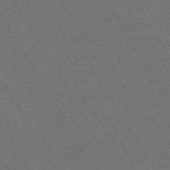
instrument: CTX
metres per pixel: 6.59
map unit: Ap
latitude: -74.0850
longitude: -73.9151
